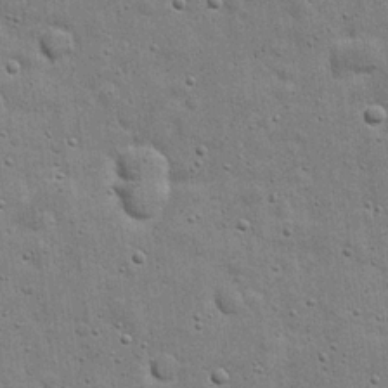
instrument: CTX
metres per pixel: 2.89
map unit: eHh
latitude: 20.6113
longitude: -63.2537
